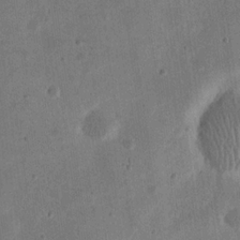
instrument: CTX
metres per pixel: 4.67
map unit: eHh
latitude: 21.2159
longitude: -69.4993
